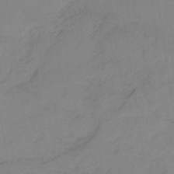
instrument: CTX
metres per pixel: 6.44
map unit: HNb
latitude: -35.4454
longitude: 56.9730
